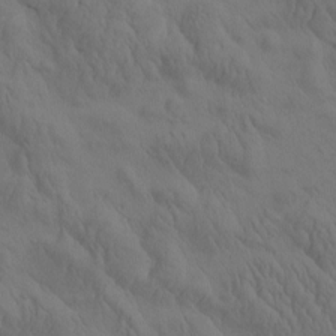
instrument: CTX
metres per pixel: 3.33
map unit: eHh
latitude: -0.7464
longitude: 15.1054
